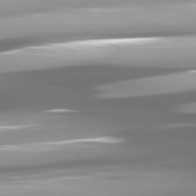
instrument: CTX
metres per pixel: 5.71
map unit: lApd
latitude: 81.0080
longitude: -146.3846
